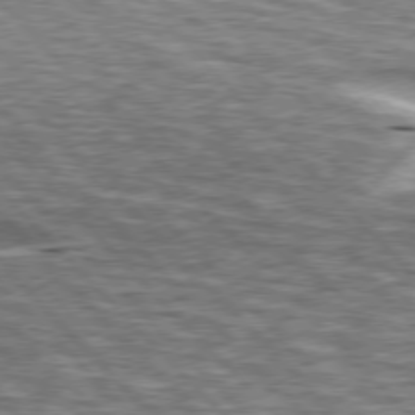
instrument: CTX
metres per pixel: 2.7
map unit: lApd
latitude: 76.3656
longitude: -58.3278
